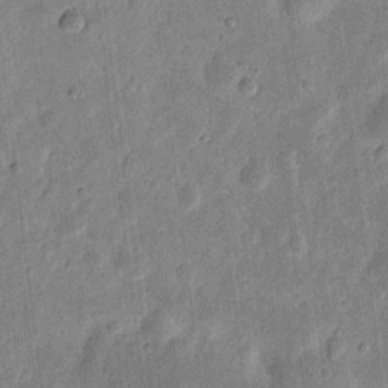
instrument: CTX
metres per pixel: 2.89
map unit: eHh
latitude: 7.9717
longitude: -71.3670
